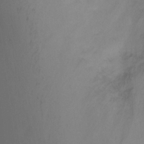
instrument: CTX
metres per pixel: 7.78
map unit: Ht
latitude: -2.9541
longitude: -27.6694
